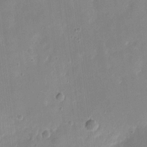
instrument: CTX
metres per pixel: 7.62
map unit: eHh
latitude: 4.5924
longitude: -68.4979
